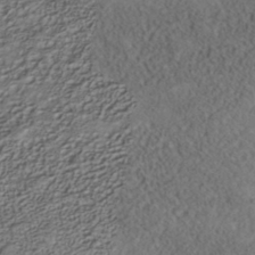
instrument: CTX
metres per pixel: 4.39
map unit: Nhe
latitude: -40.9542
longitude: -111.2915
